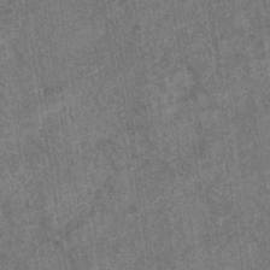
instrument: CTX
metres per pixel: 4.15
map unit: eHb
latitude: -35.0297
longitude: 76.7841
